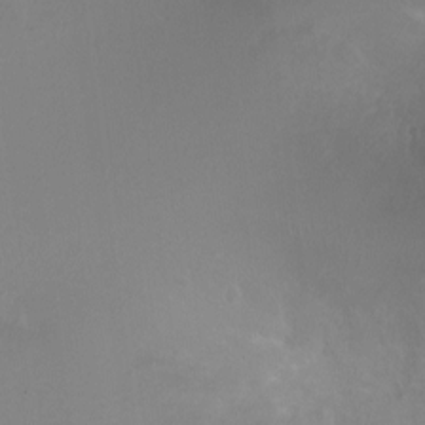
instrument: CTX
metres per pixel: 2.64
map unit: Ht
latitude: -1.6155
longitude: -17.7639
